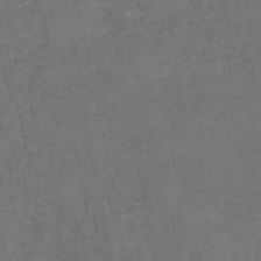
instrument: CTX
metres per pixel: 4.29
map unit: HNb
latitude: -46.1605
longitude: -47.5183
